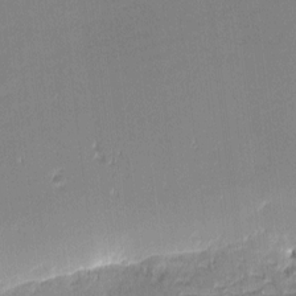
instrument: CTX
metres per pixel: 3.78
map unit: eHh
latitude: -2.3306
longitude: -82.7057
